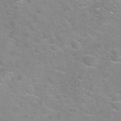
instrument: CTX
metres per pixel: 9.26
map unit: Nhu
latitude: 28.0633
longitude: -49.9150
